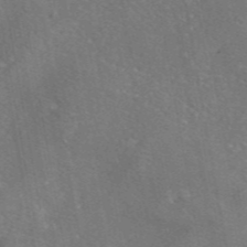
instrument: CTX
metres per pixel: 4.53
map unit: eAb
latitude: 46.3468
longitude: 106.5763
